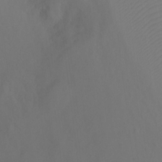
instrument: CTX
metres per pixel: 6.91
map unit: Ht
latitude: -3.4454
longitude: -27.8961
